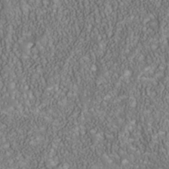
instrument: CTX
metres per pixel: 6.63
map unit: Nhu
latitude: -40.6896
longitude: -85.2915
